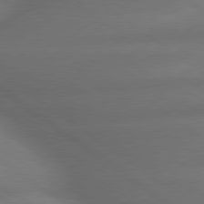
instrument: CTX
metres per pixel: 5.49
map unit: lApd
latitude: 79.7072
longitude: -167.7638
